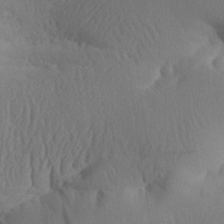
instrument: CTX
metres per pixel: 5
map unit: Aa
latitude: 32.4790
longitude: -141.0647
